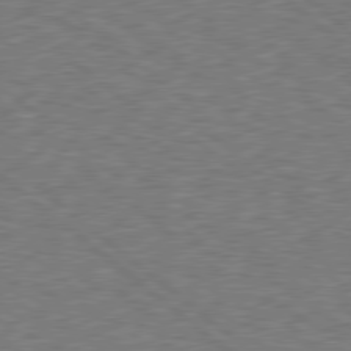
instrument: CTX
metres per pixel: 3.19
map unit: Hpe
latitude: 78.6302
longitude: -170.2144
